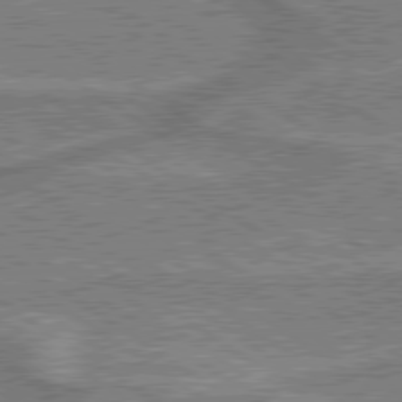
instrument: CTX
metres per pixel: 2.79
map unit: lApd
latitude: 79.4805
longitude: 174.9541
